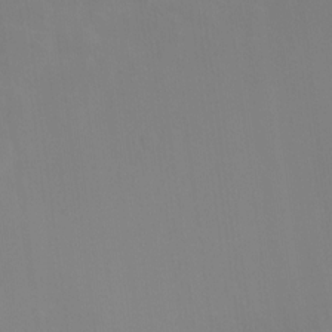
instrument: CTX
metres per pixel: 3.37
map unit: Ht
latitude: -9.8422
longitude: -39.8394
